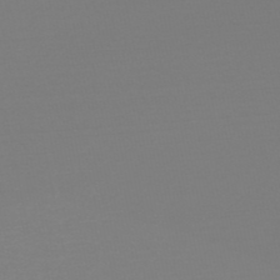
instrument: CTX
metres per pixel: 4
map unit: HNb
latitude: -49.9367
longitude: -42.8191
